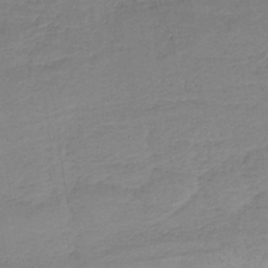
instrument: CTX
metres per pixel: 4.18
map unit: HNb
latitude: -34.4251
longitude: 63.3509
